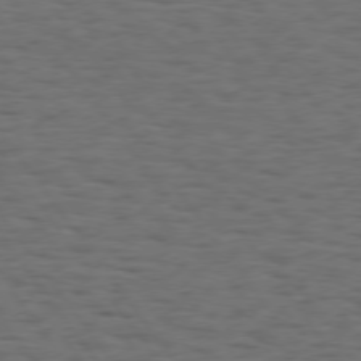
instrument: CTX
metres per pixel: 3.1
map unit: Hpe
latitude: 74.5924
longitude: -133.1025
